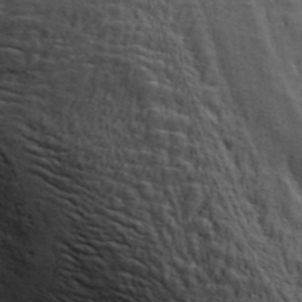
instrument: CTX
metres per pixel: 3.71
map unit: ANa
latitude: 45.4426
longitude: -84.2523
